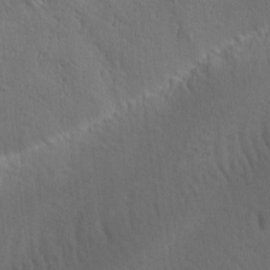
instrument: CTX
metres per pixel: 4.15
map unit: Ave
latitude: -8.0850
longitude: -120.8947
